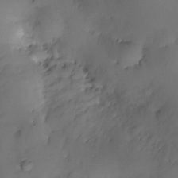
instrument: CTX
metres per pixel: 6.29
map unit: Nhe
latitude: -34.8219
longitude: -144.2333
